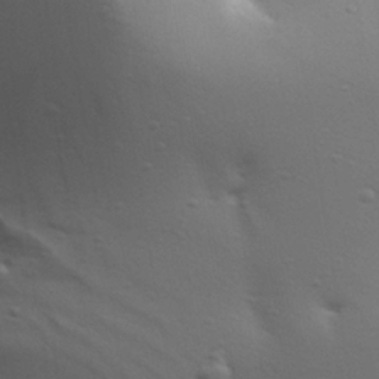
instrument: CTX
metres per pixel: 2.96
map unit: Aa
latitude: 30.2523
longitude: -134.8569
